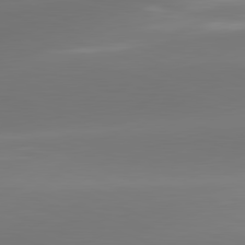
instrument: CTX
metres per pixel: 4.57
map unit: lApd
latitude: 81.6505
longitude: -161.6127
